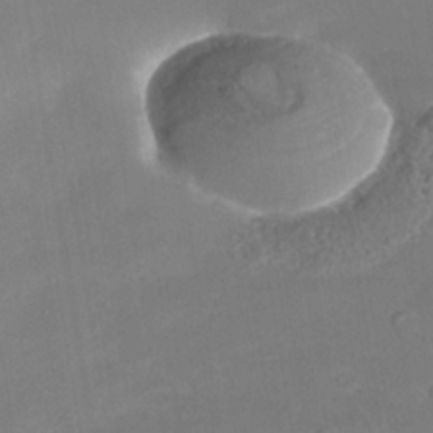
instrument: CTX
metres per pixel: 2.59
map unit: Nhe
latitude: -38.1417
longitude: -118.1389
